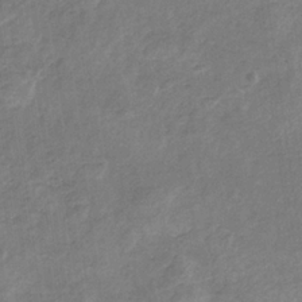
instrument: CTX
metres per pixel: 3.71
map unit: HNb
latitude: -32.9731
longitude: 59.5966
